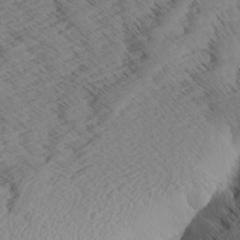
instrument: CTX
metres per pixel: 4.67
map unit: Aa
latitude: 8.4034
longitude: -140.3467
